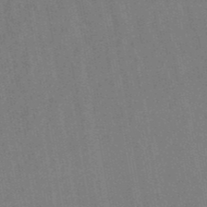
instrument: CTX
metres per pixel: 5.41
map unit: lHb
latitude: -49.2943
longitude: 73.3509
